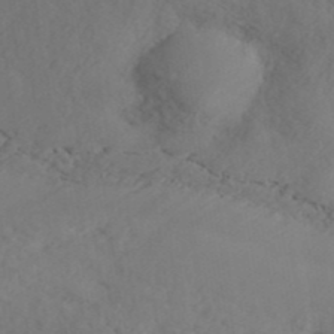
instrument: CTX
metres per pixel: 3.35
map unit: ANa
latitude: 41.4993
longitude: 52.7652
